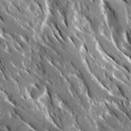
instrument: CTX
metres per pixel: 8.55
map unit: Ave
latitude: 16.7813
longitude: -130.4412
